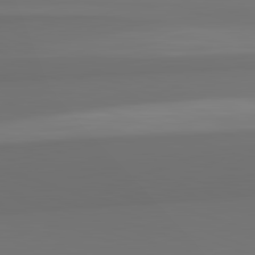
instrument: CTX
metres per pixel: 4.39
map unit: lApd
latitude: 82.6490
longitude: 166.7085
